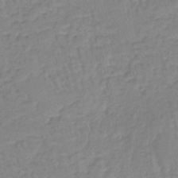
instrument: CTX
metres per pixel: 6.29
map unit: lHb
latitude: -41.3698
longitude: 59.2375
